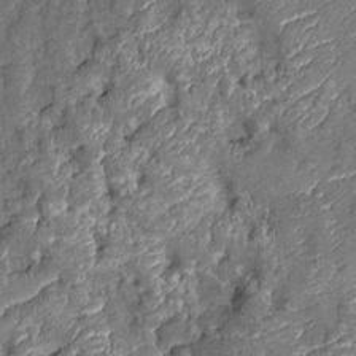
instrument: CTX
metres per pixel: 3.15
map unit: Nhu
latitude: -12.0661
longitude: -22.9136
